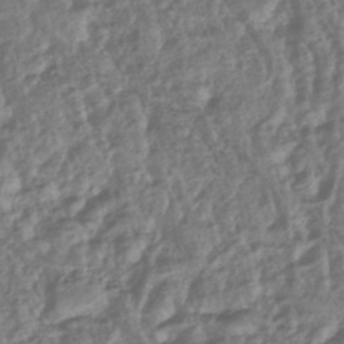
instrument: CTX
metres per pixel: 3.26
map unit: lHb
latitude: -43.7855
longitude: 76.3117
